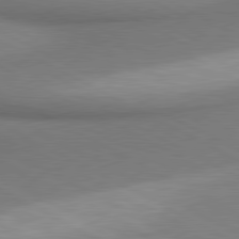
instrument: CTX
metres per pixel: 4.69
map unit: lApd
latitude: 80.6679
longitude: 162.6518
